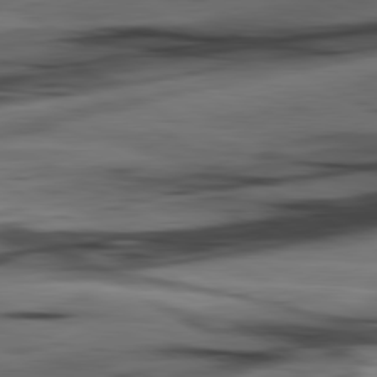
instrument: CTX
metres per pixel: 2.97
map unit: lApd
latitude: 80.9325
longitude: -84.4034
